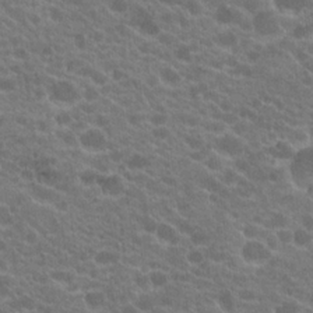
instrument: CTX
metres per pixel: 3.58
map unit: Hto
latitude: 20.2901
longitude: -36.0633
